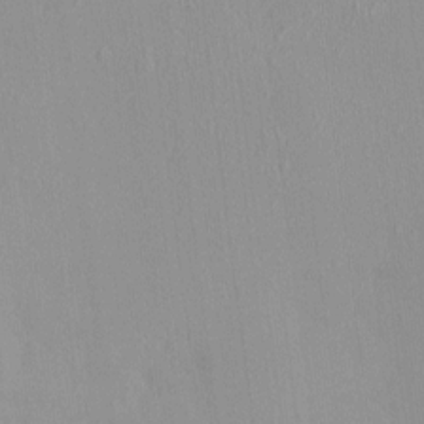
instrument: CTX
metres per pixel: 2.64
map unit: HNhu
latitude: 3.3104
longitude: 6.7085
